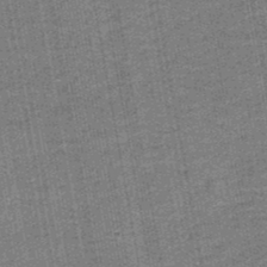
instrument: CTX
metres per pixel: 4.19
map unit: eAb
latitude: -36.2739
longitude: 51.6533
